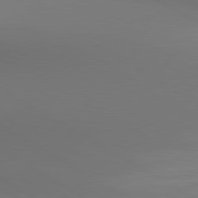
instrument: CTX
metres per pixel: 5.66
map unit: lApd
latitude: 80.6113
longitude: 137.3509
